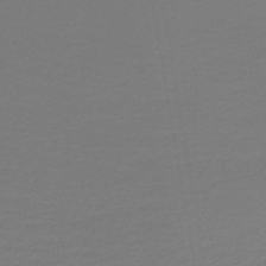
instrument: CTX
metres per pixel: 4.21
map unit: lHb
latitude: -45.0298
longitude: 60.5763
